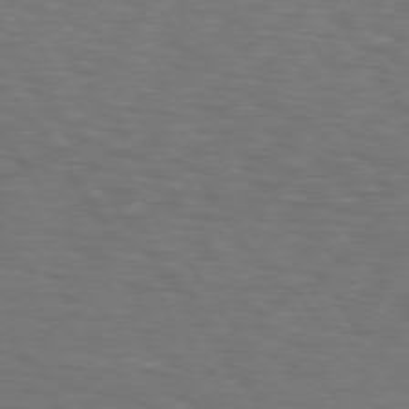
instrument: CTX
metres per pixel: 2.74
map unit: lApd
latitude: 74.2334
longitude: -74.6302
